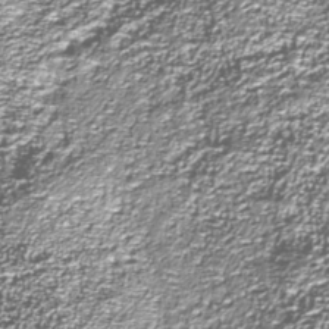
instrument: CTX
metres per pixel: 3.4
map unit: Nhu
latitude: -38.9164
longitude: -83.8772
